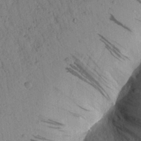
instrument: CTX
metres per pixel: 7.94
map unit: Aa
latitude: 23.1970
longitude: -148.2145
